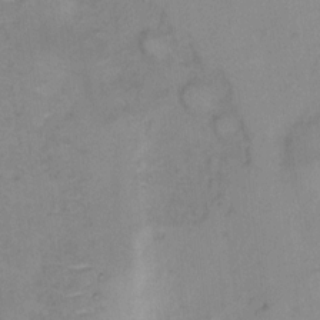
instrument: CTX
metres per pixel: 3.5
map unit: Hto
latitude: 6.6490
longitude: -61.5182
